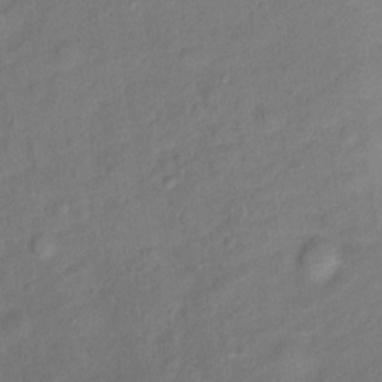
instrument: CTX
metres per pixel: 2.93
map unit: Ht
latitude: 10.8002
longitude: -40.0444
